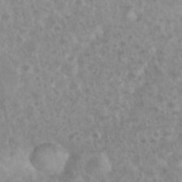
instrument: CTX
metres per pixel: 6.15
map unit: eHh
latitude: 34.8380
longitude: -62.1767
